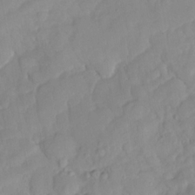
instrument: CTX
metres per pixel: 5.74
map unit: HNhu
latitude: -24.1039
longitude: 49.1809
